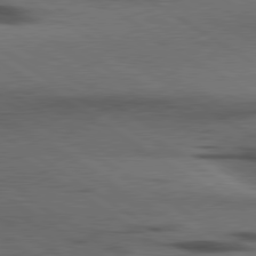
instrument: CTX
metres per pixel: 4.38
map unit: lApd
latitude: 79.8206
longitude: 168.2928
